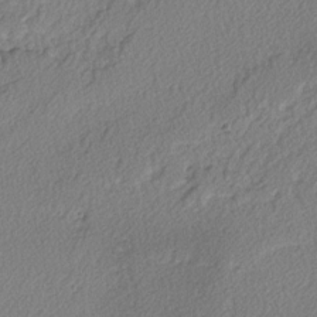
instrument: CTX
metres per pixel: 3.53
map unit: lAvf
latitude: -2.7652
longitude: -109.4993
